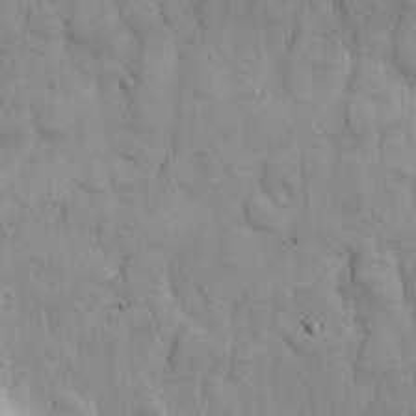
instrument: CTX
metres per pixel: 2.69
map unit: eHh
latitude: -8.4440
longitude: -68.9513
